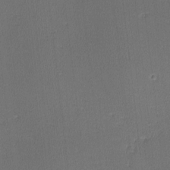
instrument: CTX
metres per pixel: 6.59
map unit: lHvf
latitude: -11.8611
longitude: -99.6127
